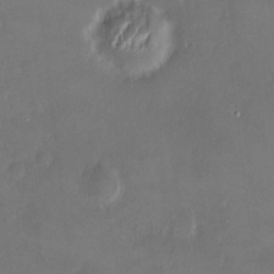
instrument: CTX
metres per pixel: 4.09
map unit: HNhu
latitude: 5.8205
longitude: 7.3509
